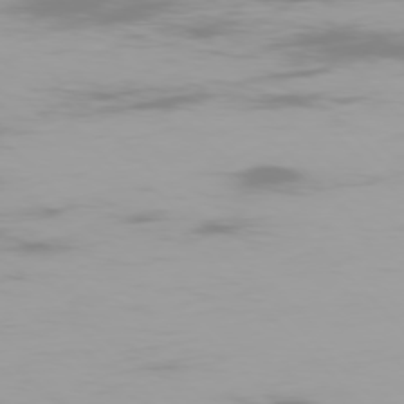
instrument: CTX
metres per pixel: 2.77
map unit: Ap
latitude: -77.6155
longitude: -73.0270
